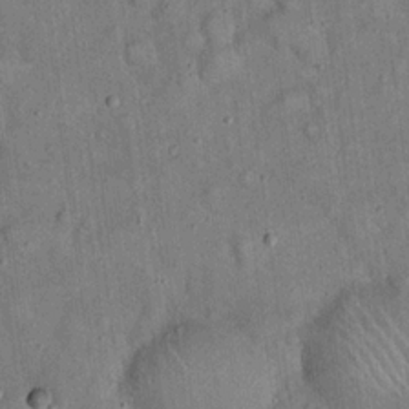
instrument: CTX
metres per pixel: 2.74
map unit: eHh
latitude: 19.5938
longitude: -60.8569
